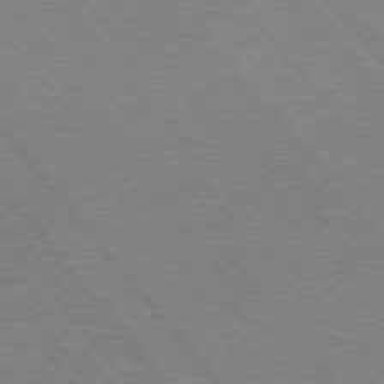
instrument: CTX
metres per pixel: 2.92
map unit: lApd
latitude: 75.8961
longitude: -83.5371
